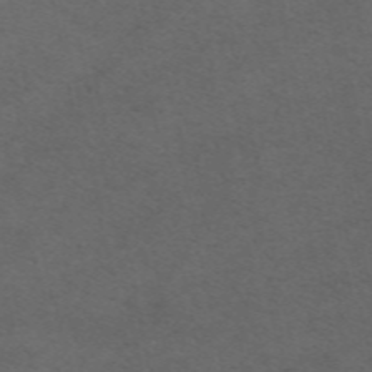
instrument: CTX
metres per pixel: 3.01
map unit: ANa
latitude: 52.0444
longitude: -71.4048
